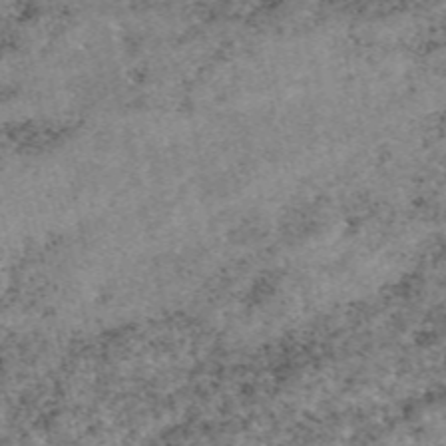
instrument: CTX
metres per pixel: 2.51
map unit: eAb
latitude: 48.7246
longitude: 121.7288
